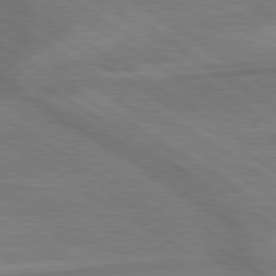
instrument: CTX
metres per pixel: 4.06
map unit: lApd
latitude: 79.7261
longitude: -172.3845
